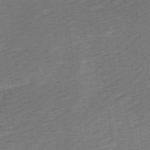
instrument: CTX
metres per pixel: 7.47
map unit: Ave
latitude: 9.5749
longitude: -106.8569
